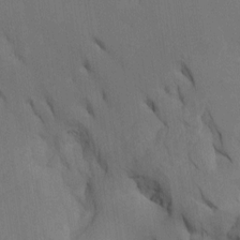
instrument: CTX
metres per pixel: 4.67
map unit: Nhu
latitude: -7.7855
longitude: -68.4034
